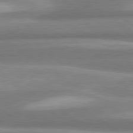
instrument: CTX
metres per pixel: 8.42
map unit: lApd
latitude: 80.3467
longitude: 176.1039
